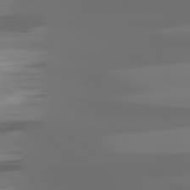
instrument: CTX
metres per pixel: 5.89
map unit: lApd
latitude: 81.7261
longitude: -145.4615
